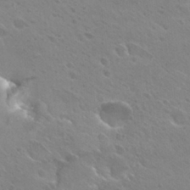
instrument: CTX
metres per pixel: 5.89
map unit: Hto
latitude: 27.8583
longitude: -39.9906
